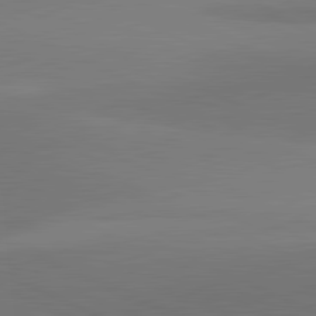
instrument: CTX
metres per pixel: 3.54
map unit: lApd
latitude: 81.8016
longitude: 145.2565
